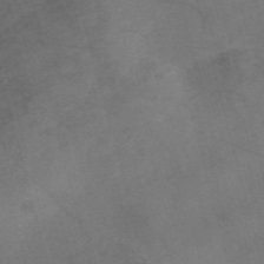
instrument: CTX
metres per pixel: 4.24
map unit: Nve
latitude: -58.6329
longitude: 51.1809
